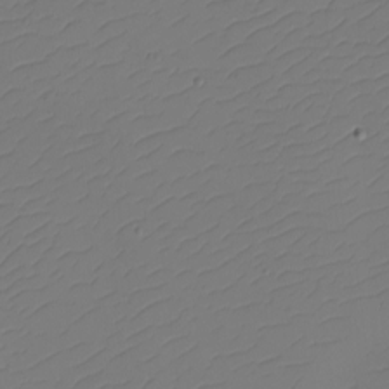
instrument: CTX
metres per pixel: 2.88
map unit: eHh
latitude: -2.3306
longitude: -74.1767
